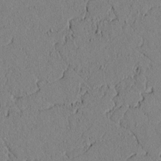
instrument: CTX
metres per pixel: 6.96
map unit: lAvf
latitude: 5.4426
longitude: 166.4818
